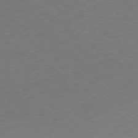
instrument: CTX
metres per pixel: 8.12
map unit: Ap
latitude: -78.9730
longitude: -55.4048
